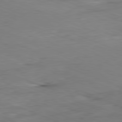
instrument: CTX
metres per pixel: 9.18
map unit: Ap
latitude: -82.0472
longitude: -80.4790
